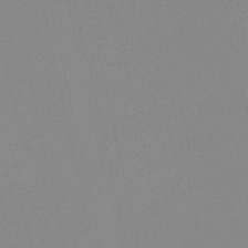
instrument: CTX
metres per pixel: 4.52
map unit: eHh
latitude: -53.3887
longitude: -24.8002
